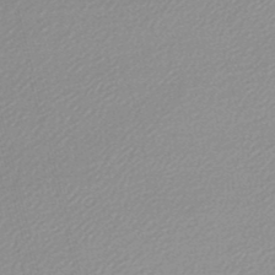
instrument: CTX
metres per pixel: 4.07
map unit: lHb
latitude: -47.0675
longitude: 67.9745
